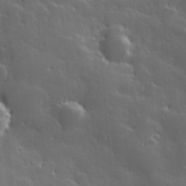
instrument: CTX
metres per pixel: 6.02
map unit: Hve
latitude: 27.9150
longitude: 144.5763
